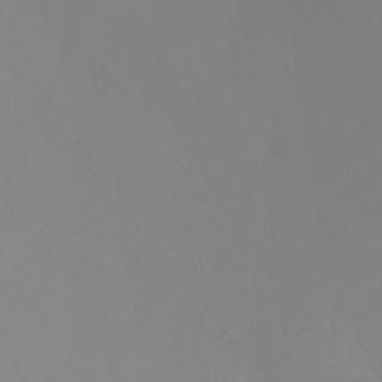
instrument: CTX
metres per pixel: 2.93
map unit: Ht
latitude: -16.2929
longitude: -47.8962
